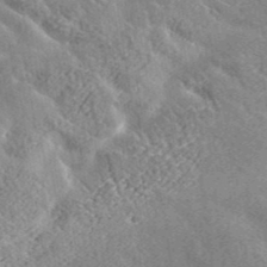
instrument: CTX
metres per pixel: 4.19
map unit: lHvf
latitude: 37.5371
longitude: -91.3104
